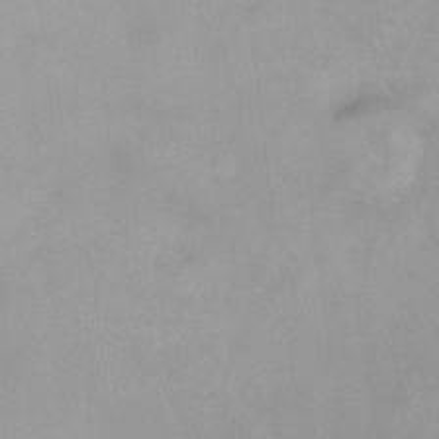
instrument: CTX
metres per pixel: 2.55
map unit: Ht
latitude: -8.2550
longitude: -34.7246
